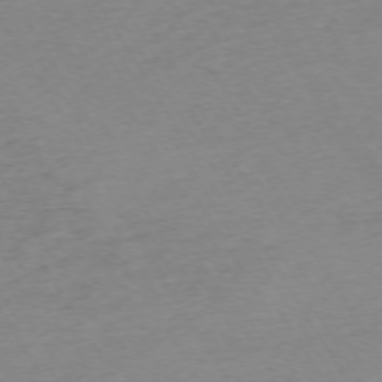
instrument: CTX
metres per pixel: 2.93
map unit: Ap
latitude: -73.2565
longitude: -68.9892
